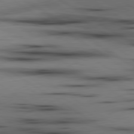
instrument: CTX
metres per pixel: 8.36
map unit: lApd
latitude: 80.0822
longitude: 161.1242
